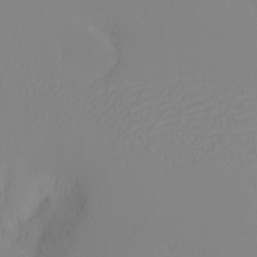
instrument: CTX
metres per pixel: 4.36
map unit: eHh
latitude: -6.2172
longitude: -82.8946
